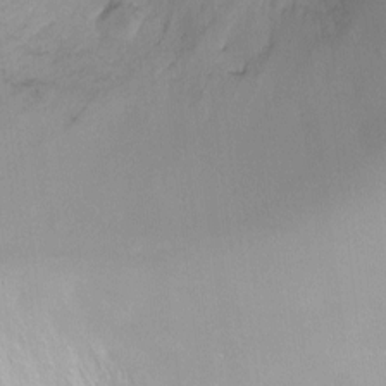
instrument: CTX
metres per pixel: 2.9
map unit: Ht
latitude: -10.0472
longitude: -28.4412
